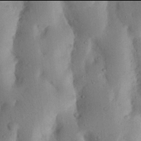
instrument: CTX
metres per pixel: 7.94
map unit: Nhu
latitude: 17.9906
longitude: -75.6694
